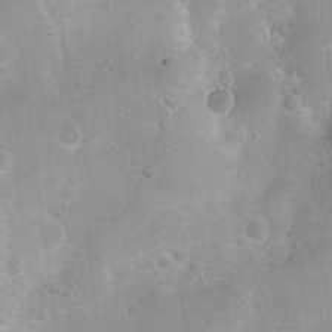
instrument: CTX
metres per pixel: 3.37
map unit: Ht
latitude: 3.8205
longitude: -27.3482
